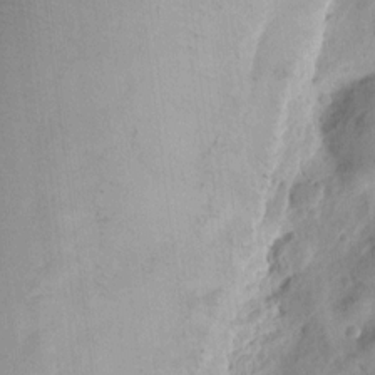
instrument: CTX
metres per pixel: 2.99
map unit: eHh
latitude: 10.6113
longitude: -74.1200
